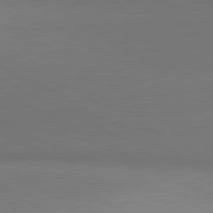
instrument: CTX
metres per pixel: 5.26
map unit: lApd
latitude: 81.1592
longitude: 155.2754
